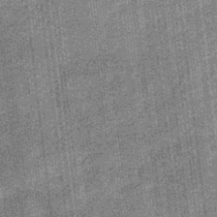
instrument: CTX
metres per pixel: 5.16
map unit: eHb
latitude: -32.5196
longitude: 73.9556
